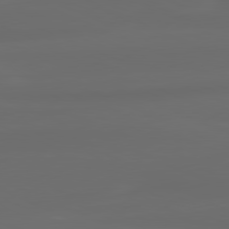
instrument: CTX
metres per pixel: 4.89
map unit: lApd
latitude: 80.4223
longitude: -118.4790
